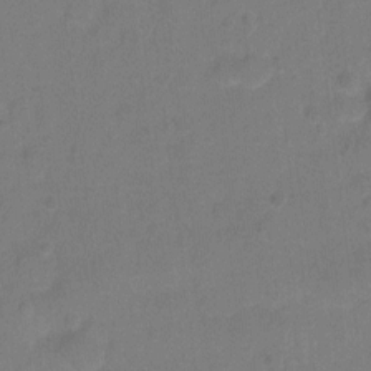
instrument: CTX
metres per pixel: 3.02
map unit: Hto
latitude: -5.9556
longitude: -35.6316
